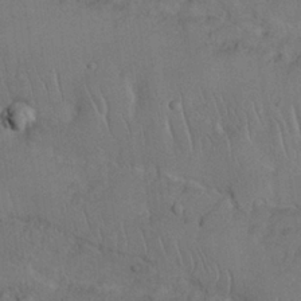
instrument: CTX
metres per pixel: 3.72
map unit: Nhu
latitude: 26.1767
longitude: -70.7813
